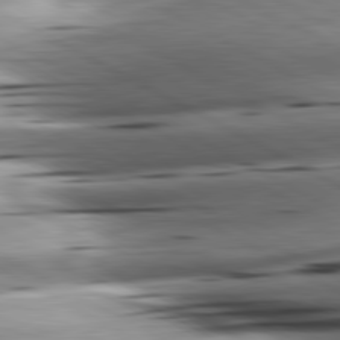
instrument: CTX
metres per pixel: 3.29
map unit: lApd
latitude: 80.9514
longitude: -162.5546
